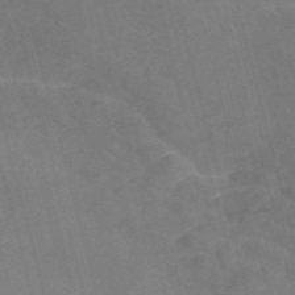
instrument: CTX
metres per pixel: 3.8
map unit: Nve
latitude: -58.0283
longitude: 54.8030
